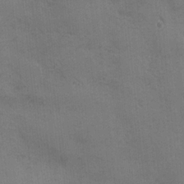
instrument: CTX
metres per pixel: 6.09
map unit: Ave
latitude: -7.5210
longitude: -120.5357
